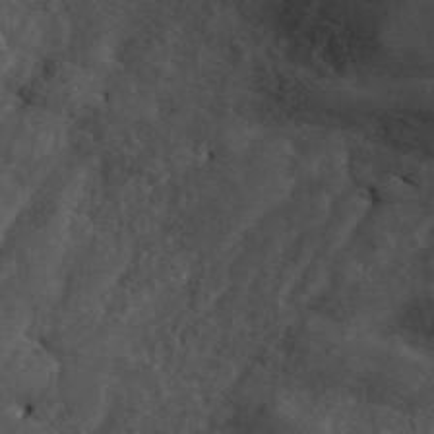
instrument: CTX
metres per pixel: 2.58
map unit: ANa
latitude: 43.6127
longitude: 30.1228
